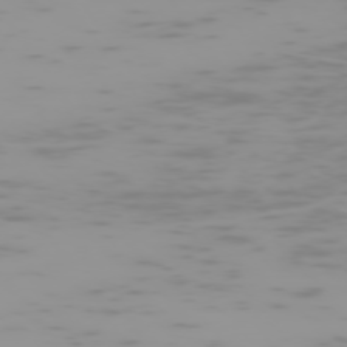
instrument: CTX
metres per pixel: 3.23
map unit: Hpe
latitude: -74.7464
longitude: 6.7841
